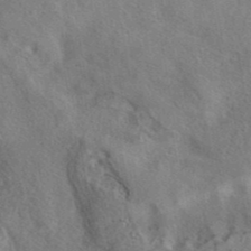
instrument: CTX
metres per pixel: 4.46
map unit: eAb
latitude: 40.7246
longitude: 107.5210
